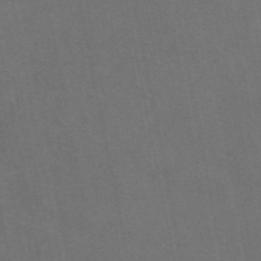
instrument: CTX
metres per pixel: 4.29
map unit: eAb
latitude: 47.2537
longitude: 116.0094
